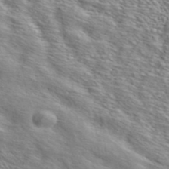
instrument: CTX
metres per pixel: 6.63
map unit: ANa
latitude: 40.2333
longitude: 20.1039
